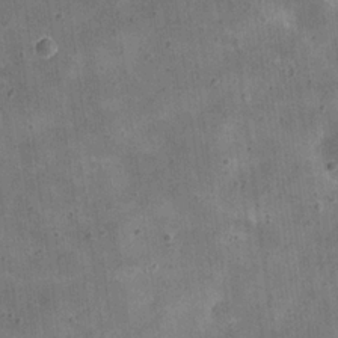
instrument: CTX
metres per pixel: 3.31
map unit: eHh
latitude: 20.7058
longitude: -66.1577
